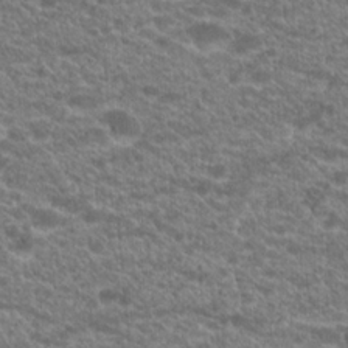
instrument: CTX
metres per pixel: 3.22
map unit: Hto
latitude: 21.3482
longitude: -39.0836
